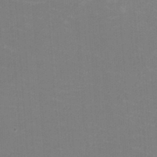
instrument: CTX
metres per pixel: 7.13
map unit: HNhu
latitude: -2.0283
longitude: -1.8394
